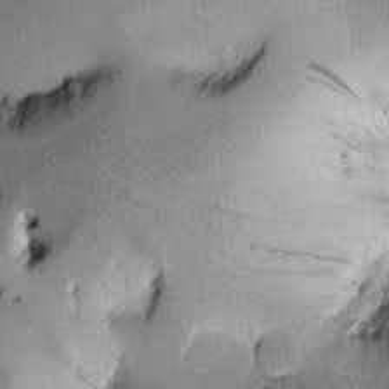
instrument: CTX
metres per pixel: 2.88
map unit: Htu
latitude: -0.4440
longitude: 171.7478
